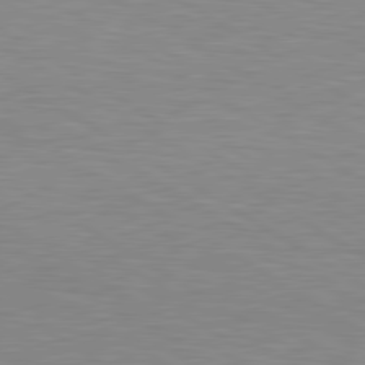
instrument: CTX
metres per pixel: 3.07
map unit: lApd
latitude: 80.1389
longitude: 128.7085
